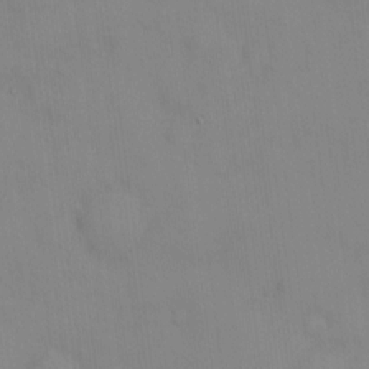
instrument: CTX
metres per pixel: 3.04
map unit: HNhu
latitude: 4.4979
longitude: 7.6155
